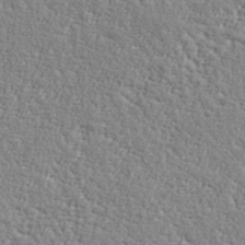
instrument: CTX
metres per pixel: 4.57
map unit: lHvf
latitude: 38.1011
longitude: -92.2333
